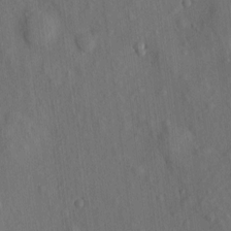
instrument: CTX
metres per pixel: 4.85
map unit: eHh
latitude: 4.7246
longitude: -73.4805
